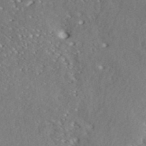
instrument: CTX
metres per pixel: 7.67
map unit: ANa
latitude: 39.3859
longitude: 30.3684
